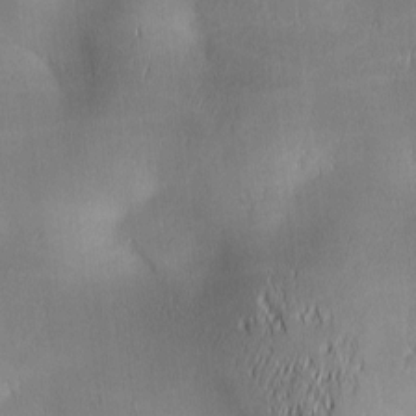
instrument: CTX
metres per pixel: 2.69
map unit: lAa
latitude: 1.5749
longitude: -117.1781
